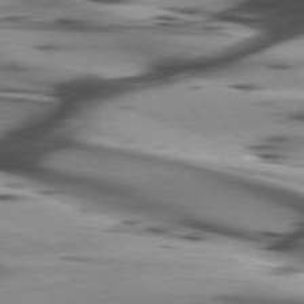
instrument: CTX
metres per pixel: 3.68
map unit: lApd
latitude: 75.7639
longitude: -64.3845
